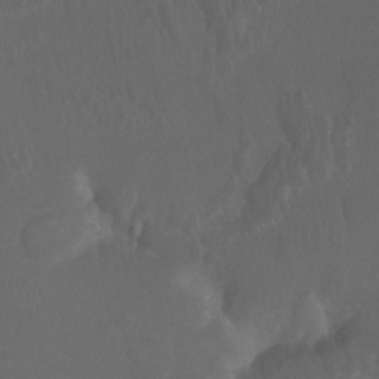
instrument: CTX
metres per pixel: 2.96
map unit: Ht
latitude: -12.2362
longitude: -44.2900
